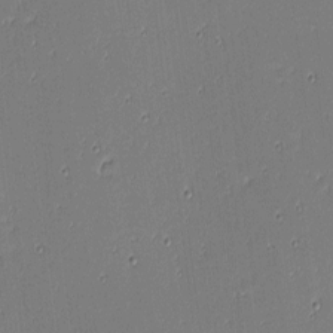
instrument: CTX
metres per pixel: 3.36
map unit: eHh
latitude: -3.8044
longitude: -82.4978
